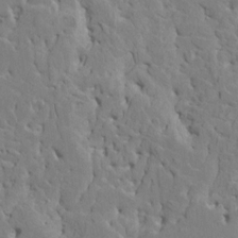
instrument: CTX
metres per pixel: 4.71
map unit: HNhu
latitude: 7.8016
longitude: -3.1970
